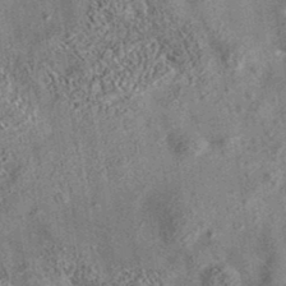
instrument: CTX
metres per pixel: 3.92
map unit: eAb
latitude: 35.5560
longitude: 113.6911
